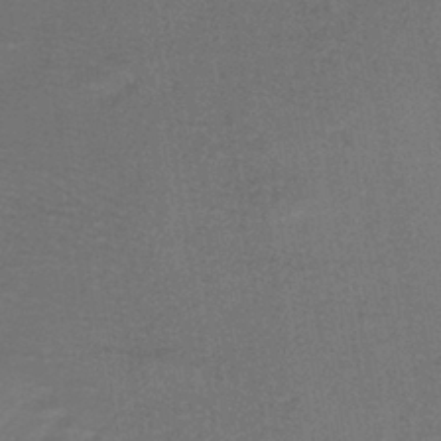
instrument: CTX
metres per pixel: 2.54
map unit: lHb
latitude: -39.9367
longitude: 58.2172
